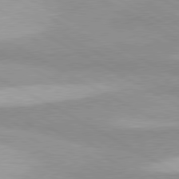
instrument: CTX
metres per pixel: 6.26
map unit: lApd
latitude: 80.4223
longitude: -179.9150
